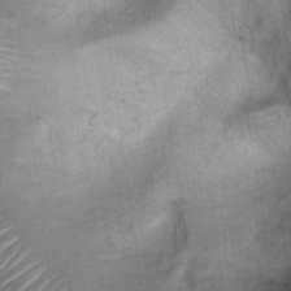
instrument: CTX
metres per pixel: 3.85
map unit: Ht
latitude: 6.5546
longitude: -30.2523
